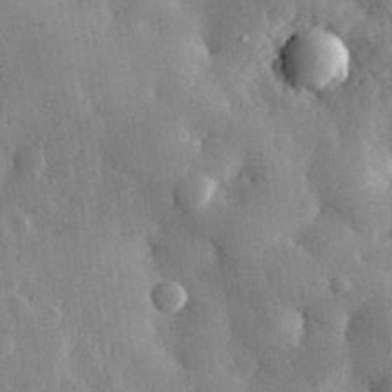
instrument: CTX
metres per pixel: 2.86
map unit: eHh
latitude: 29.8961
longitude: -79.6316
